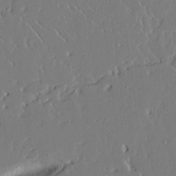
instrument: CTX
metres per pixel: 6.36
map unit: Aa
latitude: 12.7246
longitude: -126.7057
